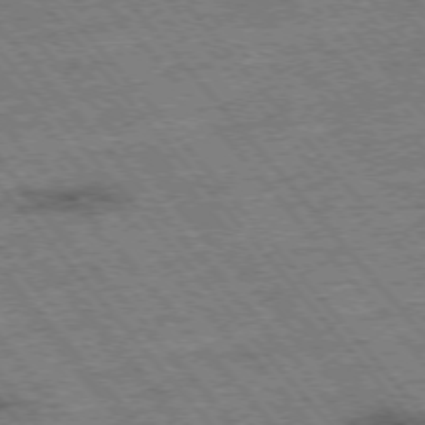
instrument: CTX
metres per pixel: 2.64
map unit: Hpe
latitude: -75.9745
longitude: -21.2348
